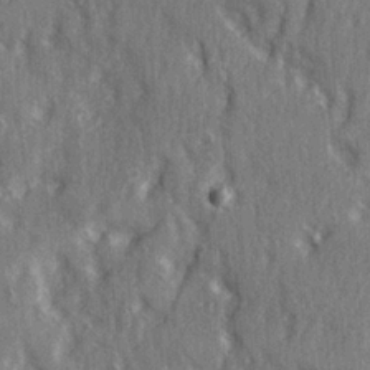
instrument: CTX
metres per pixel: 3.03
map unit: Ave
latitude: 22.4601
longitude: -134.0822
